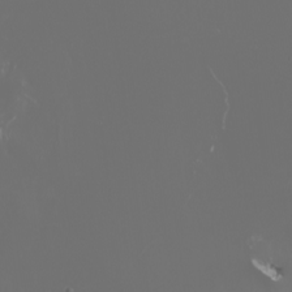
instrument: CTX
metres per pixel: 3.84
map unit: Nhu
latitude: -5.5021
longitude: -90.7246
